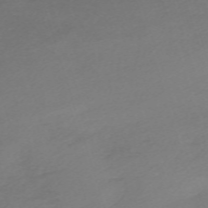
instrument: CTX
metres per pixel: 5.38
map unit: eHh
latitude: -62.6707
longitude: 53.0486
